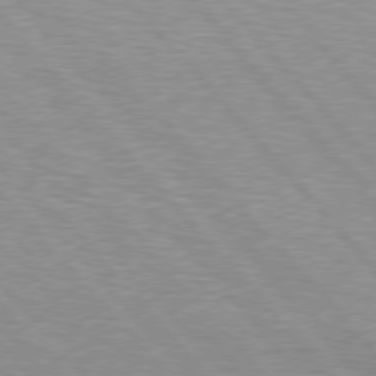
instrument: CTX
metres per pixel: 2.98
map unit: Hpe
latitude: 76.7435
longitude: -150.2333
